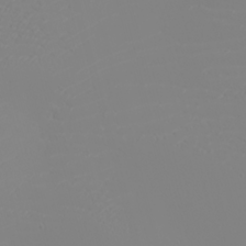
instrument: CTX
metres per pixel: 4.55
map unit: eHh
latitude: -5.2565
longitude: -85.2537
